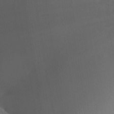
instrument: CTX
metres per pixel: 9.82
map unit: Aa
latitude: 27.3482
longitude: -147.4616
